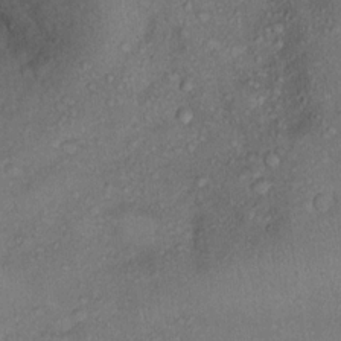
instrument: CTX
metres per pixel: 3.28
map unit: Ht
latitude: 12.2712
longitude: -39.2348
